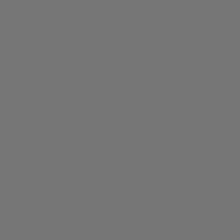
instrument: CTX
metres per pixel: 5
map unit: Hpe
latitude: 76.3656
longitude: -127.5560
